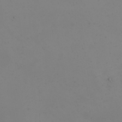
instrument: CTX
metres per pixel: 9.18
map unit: eHh
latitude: -5.3509
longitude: -87.1781
